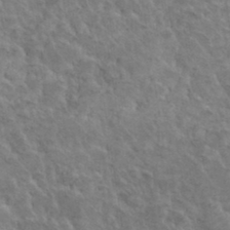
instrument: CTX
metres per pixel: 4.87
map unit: Hto
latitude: 35.2159
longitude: -51.7260
